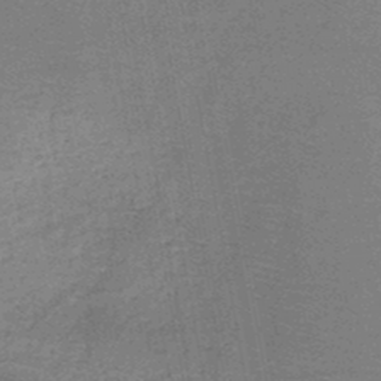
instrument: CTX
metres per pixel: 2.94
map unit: HNb
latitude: -47.8611
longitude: -39.8961
